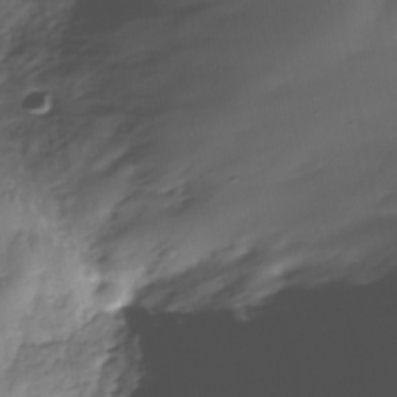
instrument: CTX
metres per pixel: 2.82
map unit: Nhe
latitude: -37.5588
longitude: -148.2523
